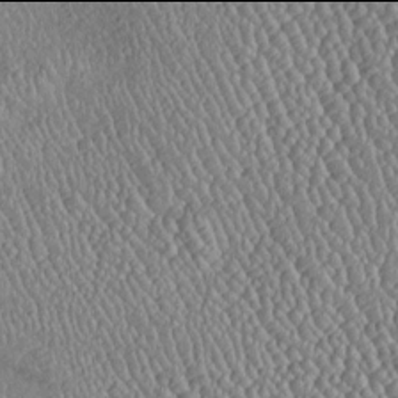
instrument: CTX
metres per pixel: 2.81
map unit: Htu
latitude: -6.0094
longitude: 157.0486
